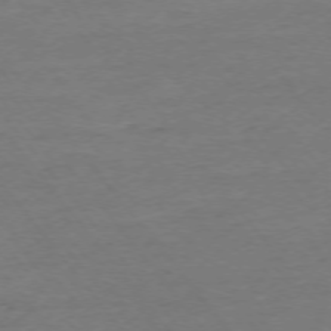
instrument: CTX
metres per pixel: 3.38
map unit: Ap
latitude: -75.3321
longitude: -84.3089
